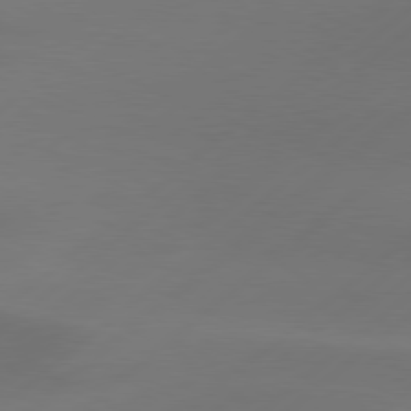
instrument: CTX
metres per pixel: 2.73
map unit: Hpe
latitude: 78.5735
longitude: -130.6680
